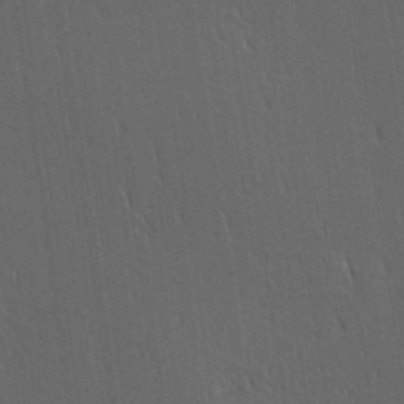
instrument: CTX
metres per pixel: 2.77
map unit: lAa
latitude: 11.2159
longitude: -107.8772
